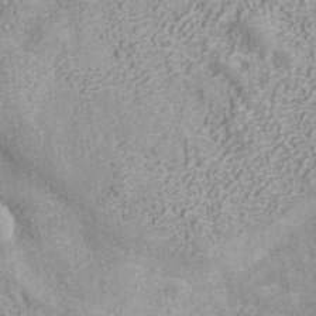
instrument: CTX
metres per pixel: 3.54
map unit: ANa
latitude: 41.6882
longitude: 30.9541
